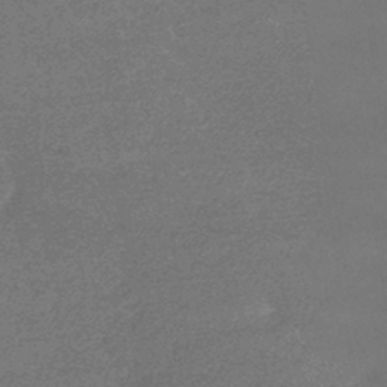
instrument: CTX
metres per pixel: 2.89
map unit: lHb
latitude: -41.8611
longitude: 66.6329
